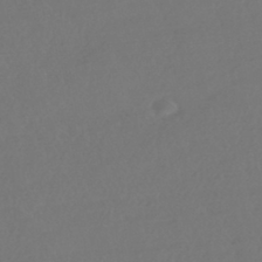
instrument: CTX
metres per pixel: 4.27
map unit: HNhu
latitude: -42.7085
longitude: 93.5966
